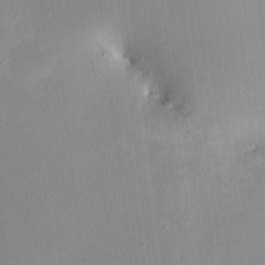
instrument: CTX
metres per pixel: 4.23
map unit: HNhu
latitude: 6.7813
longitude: 9.4832
